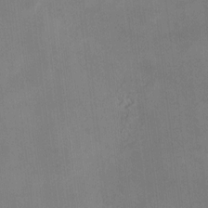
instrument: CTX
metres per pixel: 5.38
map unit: HNhu
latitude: 8.4223
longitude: 9.5966
